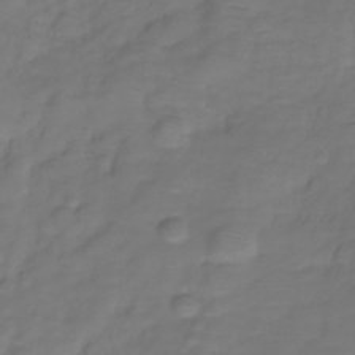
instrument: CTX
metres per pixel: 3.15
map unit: Hve
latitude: -31.3320
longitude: 94.3873
